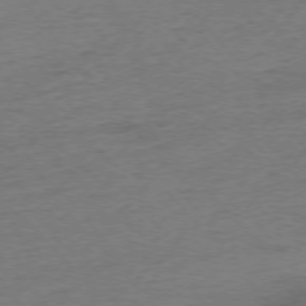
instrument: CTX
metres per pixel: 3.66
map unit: Hpe
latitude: -76.3873
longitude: -11.7072
